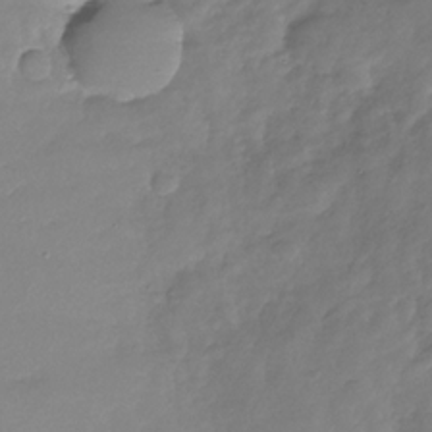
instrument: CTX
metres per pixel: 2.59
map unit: Nhu
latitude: -29.4454
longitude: -58.7435
